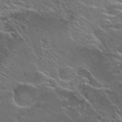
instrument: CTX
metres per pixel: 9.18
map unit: Hto
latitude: 26.9703
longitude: -50.1766
